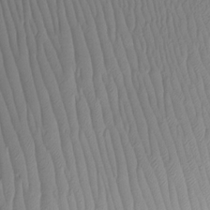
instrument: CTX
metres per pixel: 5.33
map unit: Htu
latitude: -5.1998
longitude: 154.0472
